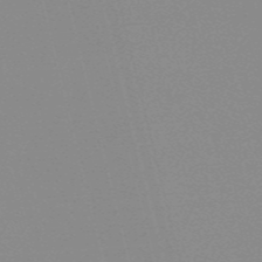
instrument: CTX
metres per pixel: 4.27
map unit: HNb
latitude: -56.2361
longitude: -42.4790
